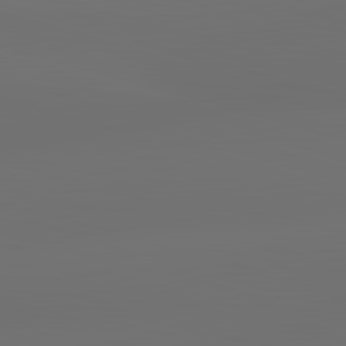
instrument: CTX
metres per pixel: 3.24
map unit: lApd
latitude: 83.3859
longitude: -133.3671
